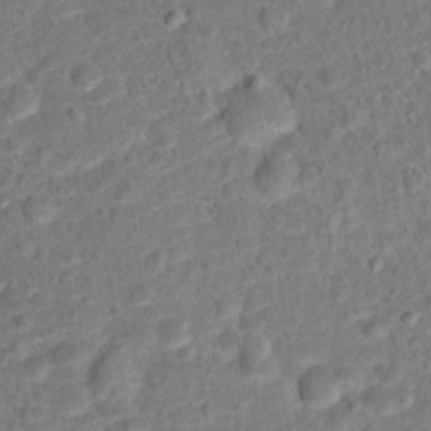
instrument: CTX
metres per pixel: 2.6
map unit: Hto
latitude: 14.9892
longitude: -38.8758
